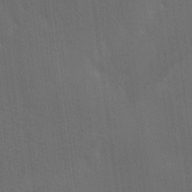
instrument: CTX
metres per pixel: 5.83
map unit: Ave
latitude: -7.0486
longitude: -122.4790
